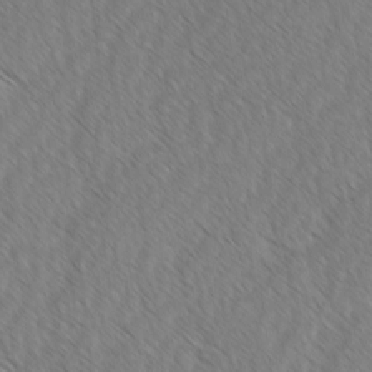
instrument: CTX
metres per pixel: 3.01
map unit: lAvf
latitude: -2.6140
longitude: -113.9717
